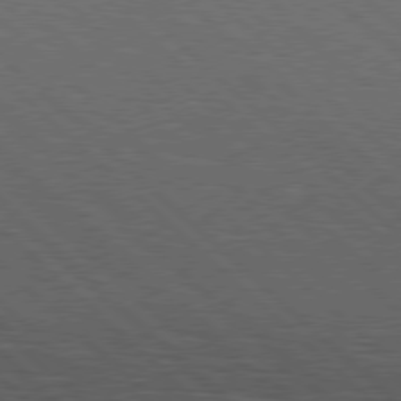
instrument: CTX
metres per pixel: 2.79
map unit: Hpe
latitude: 77.4426
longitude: -127.9150
